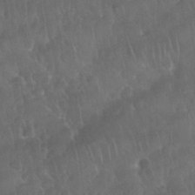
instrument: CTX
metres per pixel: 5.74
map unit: Nhu
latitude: 28.5546
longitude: -65.1403
